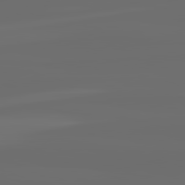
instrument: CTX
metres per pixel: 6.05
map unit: lApd
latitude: 82.3656
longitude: -164.7246
